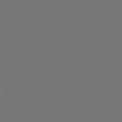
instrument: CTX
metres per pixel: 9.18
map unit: Nve
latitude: -59.3698
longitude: 56.7463
